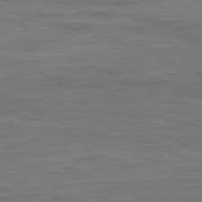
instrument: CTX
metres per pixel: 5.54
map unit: Ap
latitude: -81.7478
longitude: -74.3089
